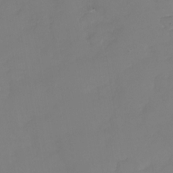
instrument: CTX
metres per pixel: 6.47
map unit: Nhu
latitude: -29.3510
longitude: -63.8017
